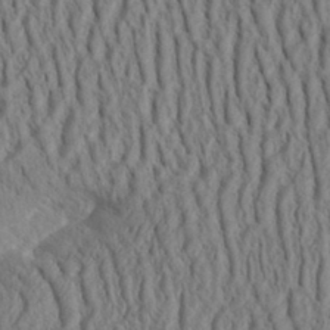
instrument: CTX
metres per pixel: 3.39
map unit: Aa
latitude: 31.2915
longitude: -142.5357
